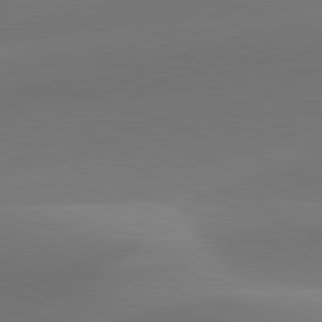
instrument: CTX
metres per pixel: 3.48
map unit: lApd
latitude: 81.8394
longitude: 129.4643
